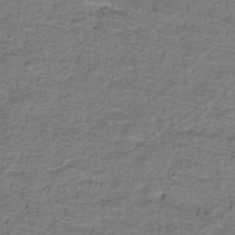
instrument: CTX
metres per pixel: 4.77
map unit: lHb
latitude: -32.6330
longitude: 65.3321
